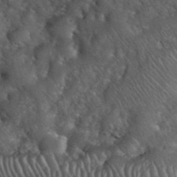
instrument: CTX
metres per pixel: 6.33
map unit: eHh
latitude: 39.6883
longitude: -56.4978
